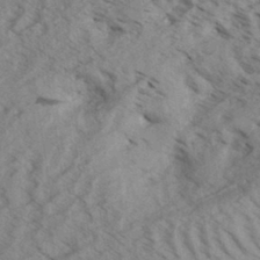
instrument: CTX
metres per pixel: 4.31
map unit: Aa
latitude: 32.4412
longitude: -138.6490
